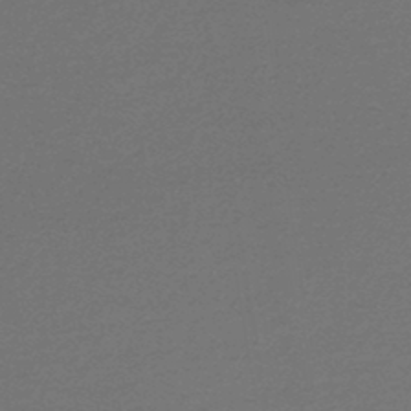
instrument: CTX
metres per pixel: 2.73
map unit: lHb
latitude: -45.7100
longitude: 71.8422
